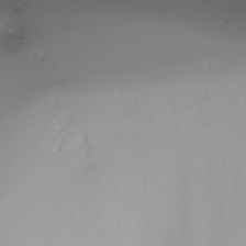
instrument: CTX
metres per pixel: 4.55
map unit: Ht
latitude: -17.1998
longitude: -45.7827
